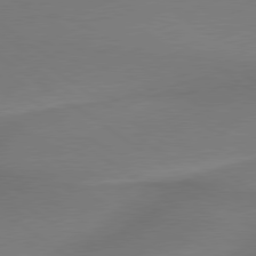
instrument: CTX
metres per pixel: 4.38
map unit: lApd
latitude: 79.4427
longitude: 178.7463
